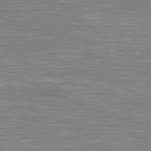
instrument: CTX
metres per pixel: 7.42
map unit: lApd
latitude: 81.5749
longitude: -171.2915
